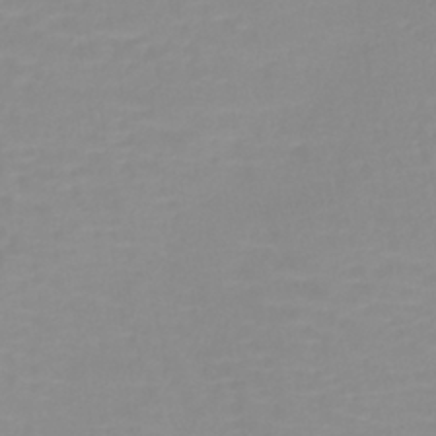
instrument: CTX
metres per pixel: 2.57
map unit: lHb
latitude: -40.3117
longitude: 60.1606
